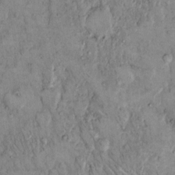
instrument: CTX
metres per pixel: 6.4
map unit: Hto
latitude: 10.8569
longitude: -60.1955
